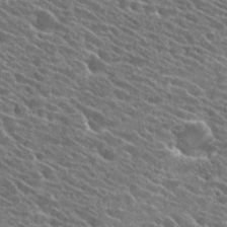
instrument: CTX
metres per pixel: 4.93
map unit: Hto
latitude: 25.4048
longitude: -41.0458
